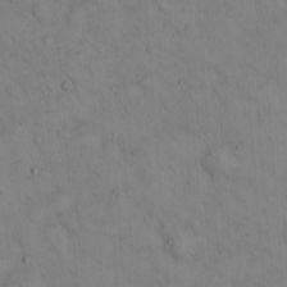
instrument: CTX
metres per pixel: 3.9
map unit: Hto
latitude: 13.5371
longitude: -59.3671
